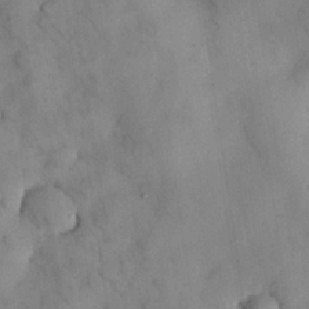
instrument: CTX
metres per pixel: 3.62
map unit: Nhu
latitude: 28.8569
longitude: -72.5924
